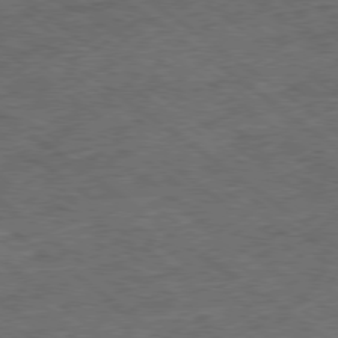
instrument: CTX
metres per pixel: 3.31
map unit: Ap
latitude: -79.2942
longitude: -52.5924
